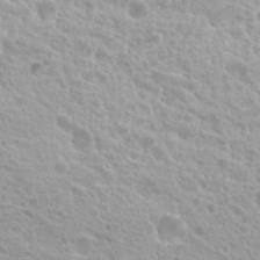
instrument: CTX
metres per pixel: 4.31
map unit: Hto
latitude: 20.4034
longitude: -33.7072
